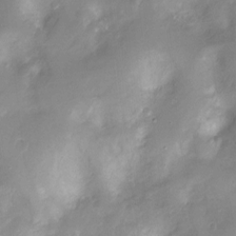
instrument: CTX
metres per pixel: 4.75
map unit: Nhu
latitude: -13.4266
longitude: -40.6679
